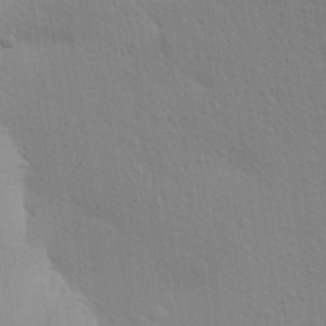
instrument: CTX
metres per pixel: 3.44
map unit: Aa
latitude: 27.9906
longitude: -144.3467
